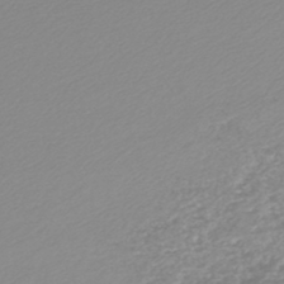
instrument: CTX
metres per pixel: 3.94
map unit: lHb
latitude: -45.5966
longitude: 65.3699
